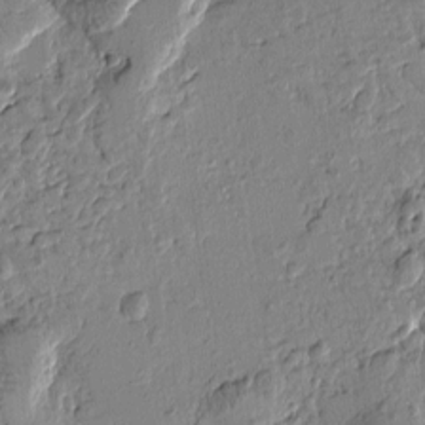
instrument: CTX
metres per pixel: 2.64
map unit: Htu
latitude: -1.0298
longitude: -176.3467
